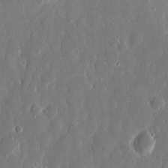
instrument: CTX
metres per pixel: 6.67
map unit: eHh
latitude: 14.1011
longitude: -72.3657
